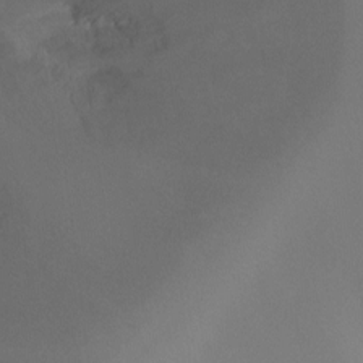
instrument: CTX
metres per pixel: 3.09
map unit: Ht
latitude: -8.4629
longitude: -31.9151
